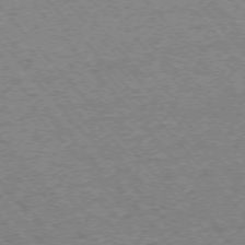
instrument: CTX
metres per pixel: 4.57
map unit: Ap
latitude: -75.8234
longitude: -86.1767
